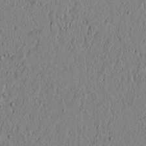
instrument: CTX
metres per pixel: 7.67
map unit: lAvf
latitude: 5.8016
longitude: 166.5763
